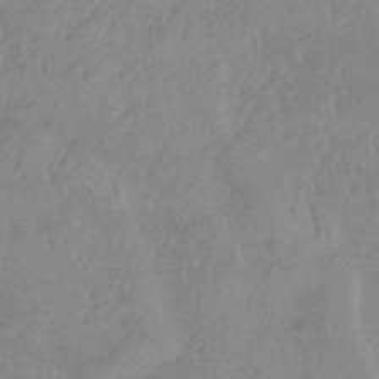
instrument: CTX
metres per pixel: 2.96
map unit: lHb
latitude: -33.5777
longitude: 69.1431
